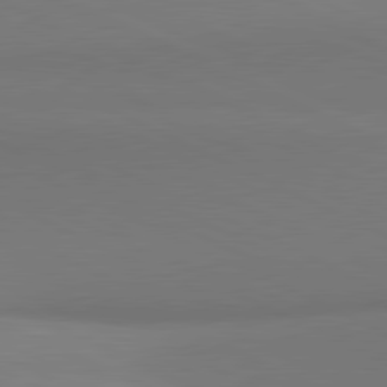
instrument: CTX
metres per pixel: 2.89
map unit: lApd
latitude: 81.3293
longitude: 144.9164
